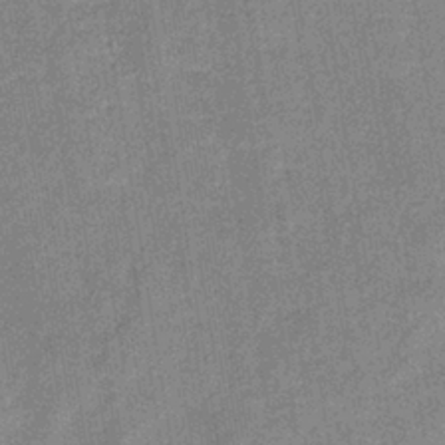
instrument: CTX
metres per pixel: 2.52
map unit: lHb
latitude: -37.1053
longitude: 73.7855
